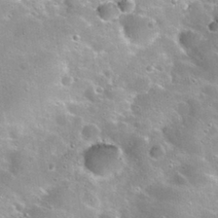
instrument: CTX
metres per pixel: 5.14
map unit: Nhu
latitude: 29.2915
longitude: -49.5371
